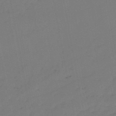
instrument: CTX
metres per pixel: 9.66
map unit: eHb
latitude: -47.1053
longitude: 80.9353
